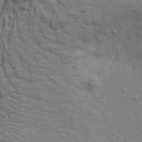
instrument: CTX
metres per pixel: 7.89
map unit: Aa
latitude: 15.6694
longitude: -142.5546
